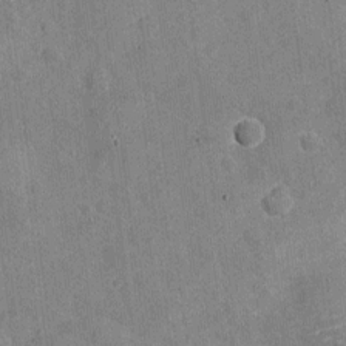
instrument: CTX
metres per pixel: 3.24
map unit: Nhu
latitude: -18.8030
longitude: -56.1577
